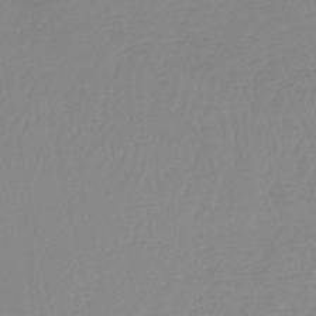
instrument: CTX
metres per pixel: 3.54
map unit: lHb
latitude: -45.1620
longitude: 56.2928
